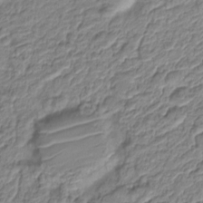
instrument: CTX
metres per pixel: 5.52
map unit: Nve
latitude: -18.8786
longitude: 106.5952
